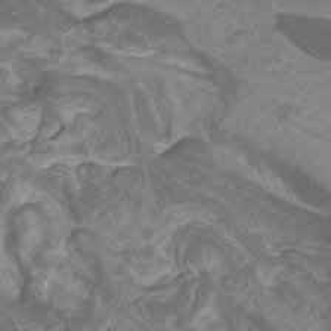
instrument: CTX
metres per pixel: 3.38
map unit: Htu
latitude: -11.3321
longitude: -74.6113
